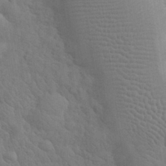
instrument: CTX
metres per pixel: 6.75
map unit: eHh
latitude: 32.5924
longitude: -68.5735
